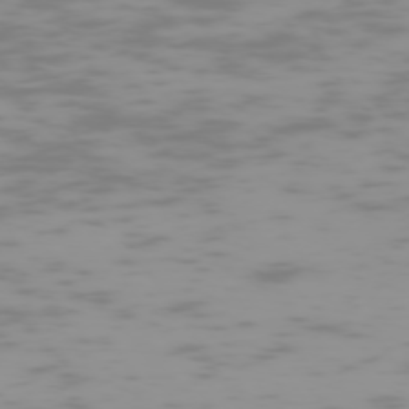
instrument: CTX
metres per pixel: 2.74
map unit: Hpe
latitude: -74.2740
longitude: 6.5007
